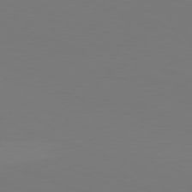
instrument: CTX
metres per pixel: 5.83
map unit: lApd
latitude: 82.0255
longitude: 145.6911
